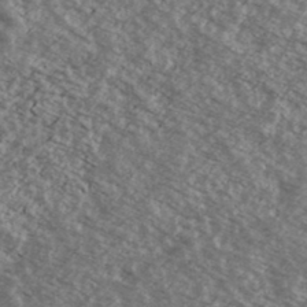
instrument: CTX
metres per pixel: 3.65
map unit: Ave
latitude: 38.8380
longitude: -110.0444
